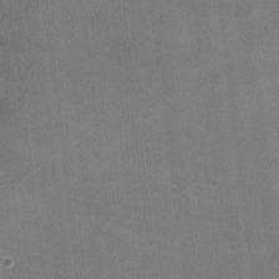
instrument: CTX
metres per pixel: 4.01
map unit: lHvf
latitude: -10.5574
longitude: -100.8569
